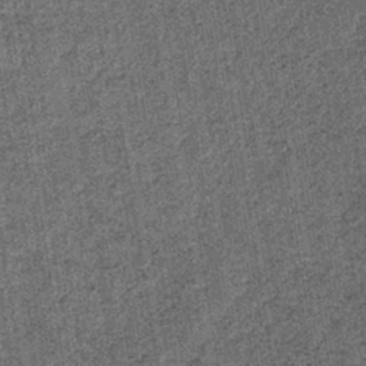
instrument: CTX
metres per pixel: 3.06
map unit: lHb
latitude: -39.3698
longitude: 64.4629
